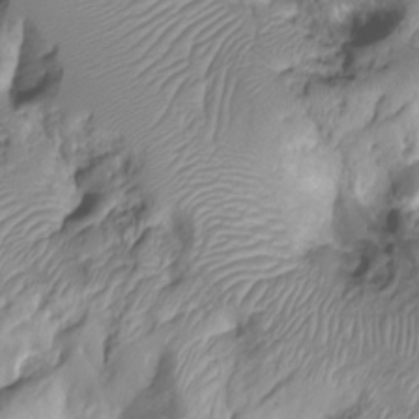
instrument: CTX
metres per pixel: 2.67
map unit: Nhu
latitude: -15.0487
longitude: -26.3278
